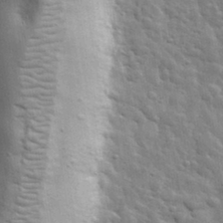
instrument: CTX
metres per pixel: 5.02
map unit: lHvf
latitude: 34.3467
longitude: -81.3859
